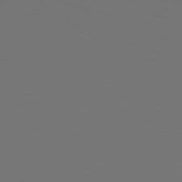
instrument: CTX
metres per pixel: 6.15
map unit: Hpe
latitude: 78.6869
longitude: 176.7085
